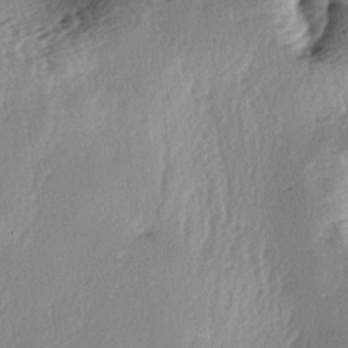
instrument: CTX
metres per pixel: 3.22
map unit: lAa
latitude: -4.4251
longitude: -125.3671
